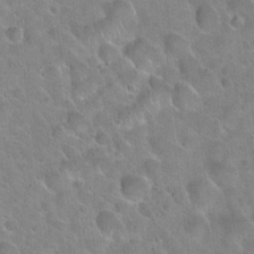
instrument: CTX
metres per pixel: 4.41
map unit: Hto
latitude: 21.6316
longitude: -52.4034
